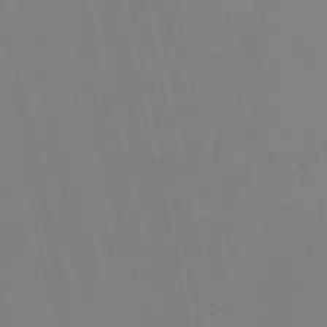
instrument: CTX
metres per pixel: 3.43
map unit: HNhu
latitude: 7.2159
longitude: 4.5762
